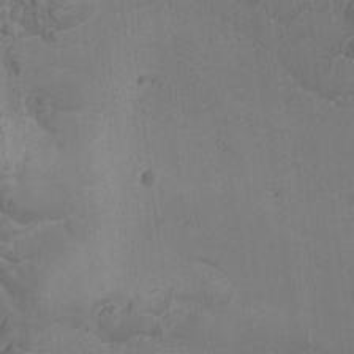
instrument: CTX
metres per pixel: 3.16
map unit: Ave
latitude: -8.1984
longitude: -122.2711
